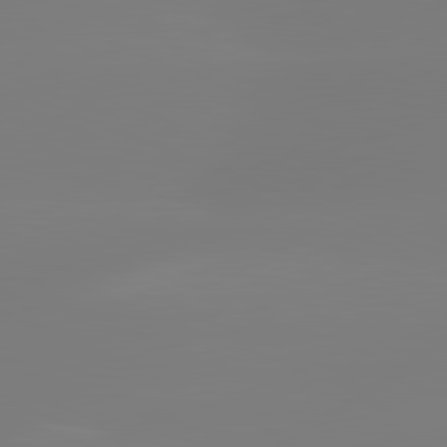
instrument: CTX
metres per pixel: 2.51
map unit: lApd
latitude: 81.6505
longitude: -159.9339
